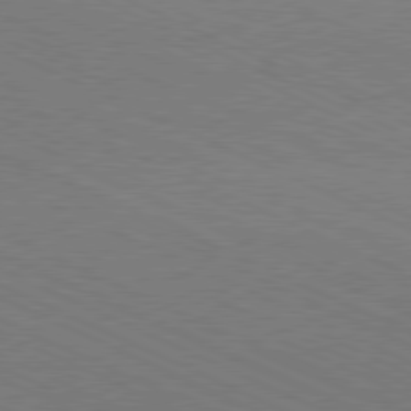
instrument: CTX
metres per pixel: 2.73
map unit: Hpe
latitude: -81.7100
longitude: 14.7464
